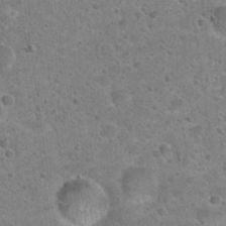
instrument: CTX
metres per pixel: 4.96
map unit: Hto
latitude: 22.1578
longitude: -49.1592
